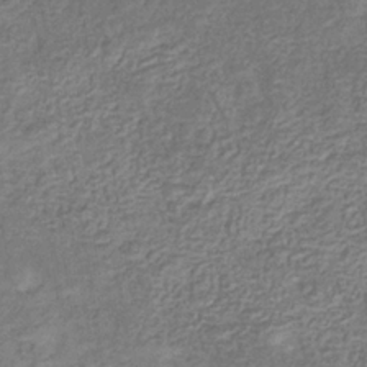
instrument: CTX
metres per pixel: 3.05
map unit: eHb
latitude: -32.2740
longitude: 73.1620
